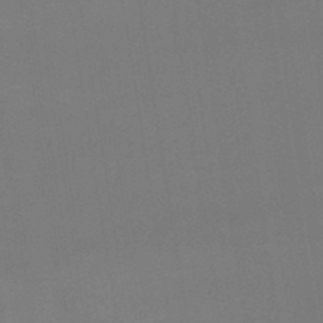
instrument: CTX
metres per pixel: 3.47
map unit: lHb
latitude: -47.9178
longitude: 67.5210
